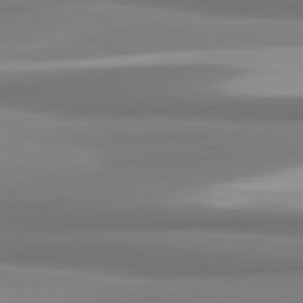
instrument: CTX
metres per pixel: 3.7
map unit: lApd
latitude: 81.6694
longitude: 176.0472
